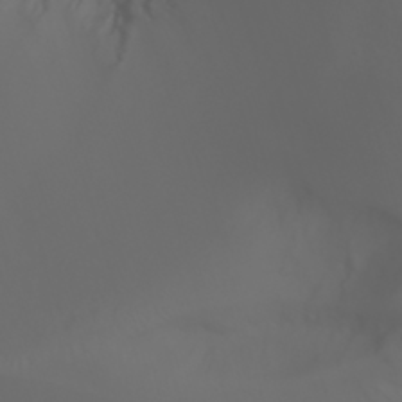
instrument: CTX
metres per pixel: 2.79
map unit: Aa
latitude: -6.9163
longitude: -85.0270
